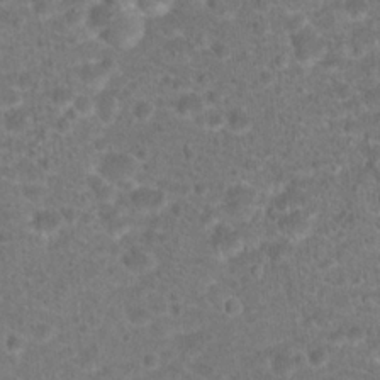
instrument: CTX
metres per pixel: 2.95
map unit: Hto
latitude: 18.4034
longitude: -40.6868
